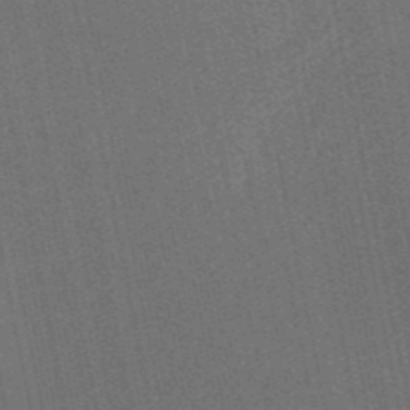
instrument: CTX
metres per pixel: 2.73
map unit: HNb
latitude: -53.1053
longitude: -43.0459
